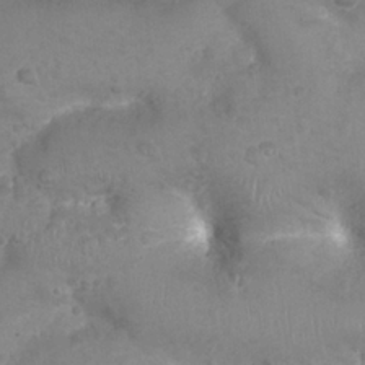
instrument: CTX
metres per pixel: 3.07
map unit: Nhu
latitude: 24.8191
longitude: -52.0822
